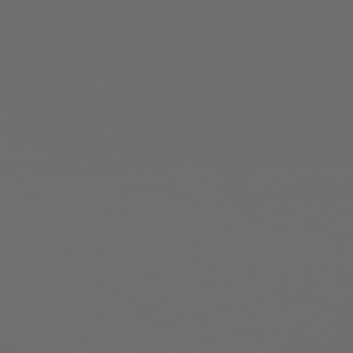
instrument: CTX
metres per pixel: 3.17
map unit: Hpe
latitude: 76.5356
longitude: -141.4237
